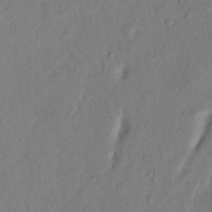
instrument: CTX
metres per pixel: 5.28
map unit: Nhu
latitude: 18.9891
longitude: -77.0080
